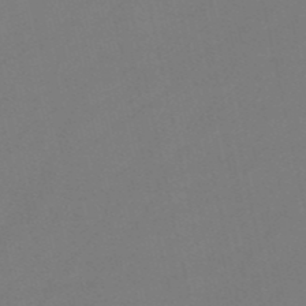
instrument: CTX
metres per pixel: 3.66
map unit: HNb
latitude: -53.1998
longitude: -50.7435
